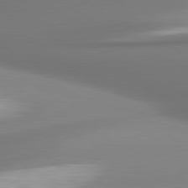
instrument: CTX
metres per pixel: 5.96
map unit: lApd
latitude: 80.6868
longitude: 178.5573
